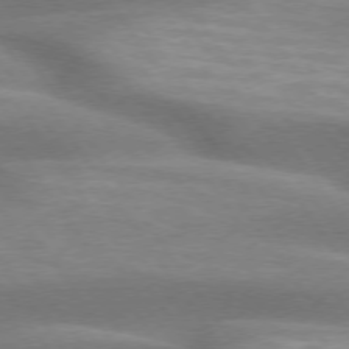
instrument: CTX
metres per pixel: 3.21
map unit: lApd
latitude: 74.6679
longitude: -49.2537
